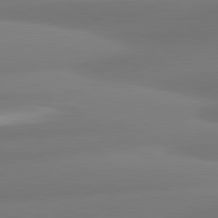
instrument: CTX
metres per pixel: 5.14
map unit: lApd
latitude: 80.8380
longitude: -164.7246
